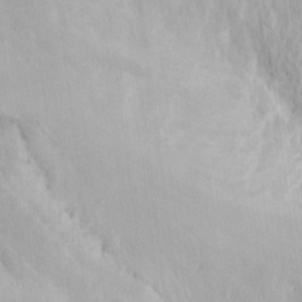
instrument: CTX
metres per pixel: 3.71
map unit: eHh
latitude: 4.7624
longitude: -77.7449
